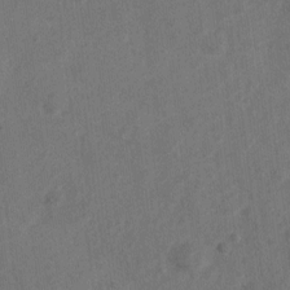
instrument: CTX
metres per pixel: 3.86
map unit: Nve
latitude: -19.6155
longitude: 108.2739
